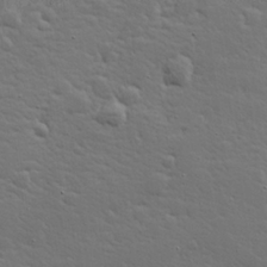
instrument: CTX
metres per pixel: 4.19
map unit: Hve
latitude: 26.2901
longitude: 144.4440
